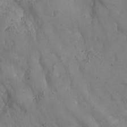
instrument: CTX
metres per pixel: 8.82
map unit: Nhe
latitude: -37.2753
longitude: 138.5763
